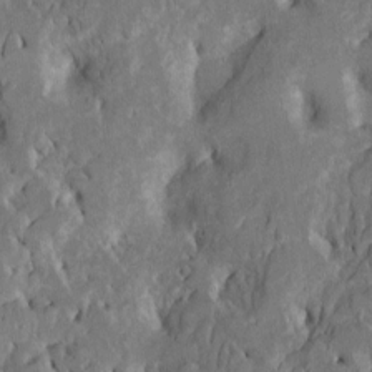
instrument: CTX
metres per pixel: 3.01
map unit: Htu
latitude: -6.7085
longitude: 145.4077
